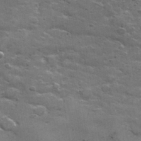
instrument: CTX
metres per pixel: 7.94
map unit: lHvf
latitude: 35.1592
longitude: -91.8016
